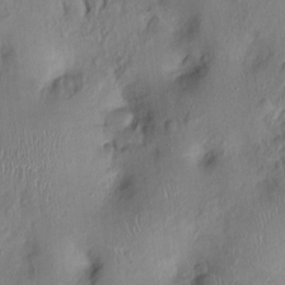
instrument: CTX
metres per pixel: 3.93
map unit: Nhu
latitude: 0.8380
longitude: -14.7058
